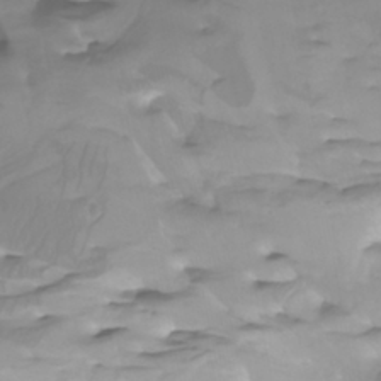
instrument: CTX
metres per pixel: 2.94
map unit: Htu
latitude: -5.1431
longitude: -77.1025
